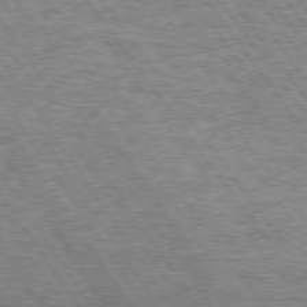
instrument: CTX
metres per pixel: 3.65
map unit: Hpe
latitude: 74.5357
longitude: -150.4790
